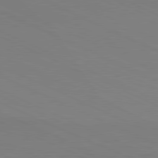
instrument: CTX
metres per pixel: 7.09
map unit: Ap
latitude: -82.2172
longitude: -71.2159
